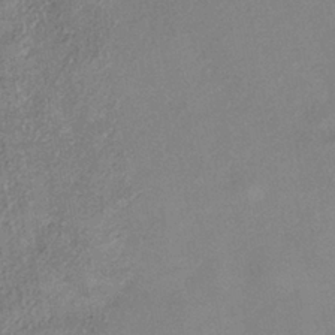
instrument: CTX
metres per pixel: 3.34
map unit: eHh
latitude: -41.0675
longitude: 120.2172
